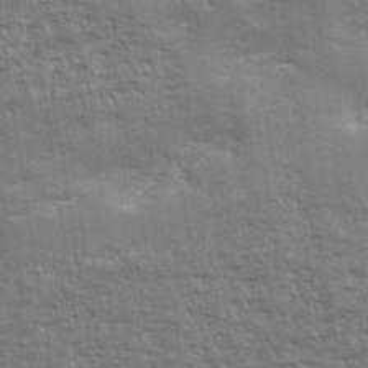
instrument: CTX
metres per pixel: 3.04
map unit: eHh
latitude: 36.0633
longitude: -133.1592
